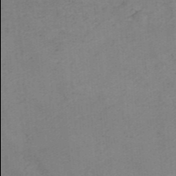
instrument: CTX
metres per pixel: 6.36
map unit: HNb
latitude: -45.4832
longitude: -45.9906
